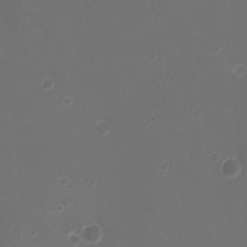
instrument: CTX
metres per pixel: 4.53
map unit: Ht
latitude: -2.3495
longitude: -19.5560
